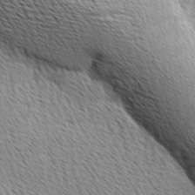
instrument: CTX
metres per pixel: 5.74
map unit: Ave
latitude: 9.8583
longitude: -107.5182
